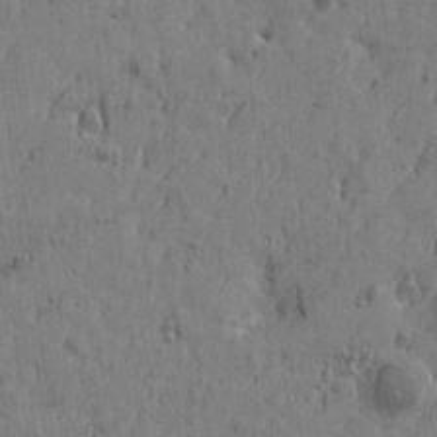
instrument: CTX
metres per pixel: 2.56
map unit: Htu
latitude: -5.8989
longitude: 179.6722
